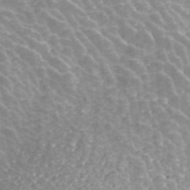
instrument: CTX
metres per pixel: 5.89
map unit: ANa
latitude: 42.9703
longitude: 26.3684
